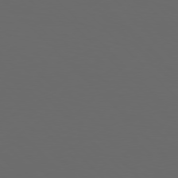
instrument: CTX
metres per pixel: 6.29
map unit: Hpe
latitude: 76.7435
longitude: -168.0822
